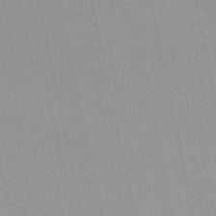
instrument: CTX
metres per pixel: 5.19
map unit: lHb
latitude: -45.8800
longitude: 70.1417
